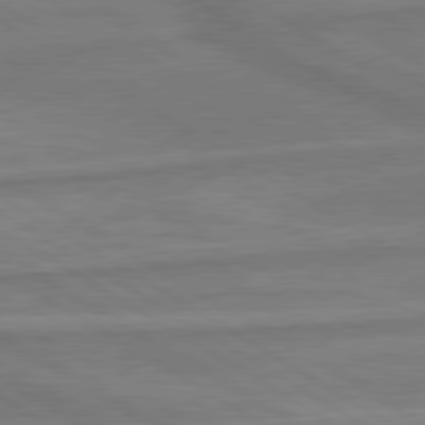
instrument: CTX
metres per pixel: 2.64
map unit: lApd
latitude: 79.8961
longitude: -172.8569
